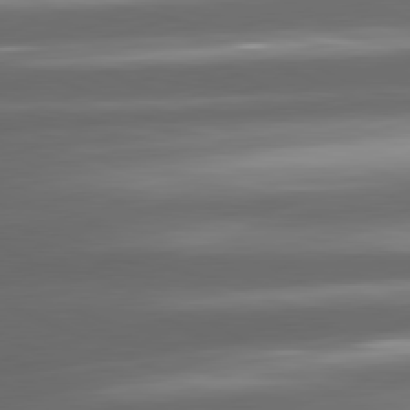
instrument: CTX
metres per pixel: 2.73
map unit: lApd
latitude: 81.1025
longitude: -143.1592
